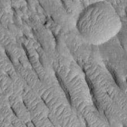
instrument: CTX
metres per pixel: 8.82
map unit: Htu
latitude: -0.1984
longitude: 148.6519
